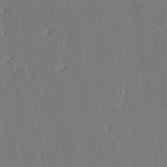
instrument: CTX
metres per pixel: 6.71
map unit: lAvf
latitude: 17.2915
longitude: -126.2334
